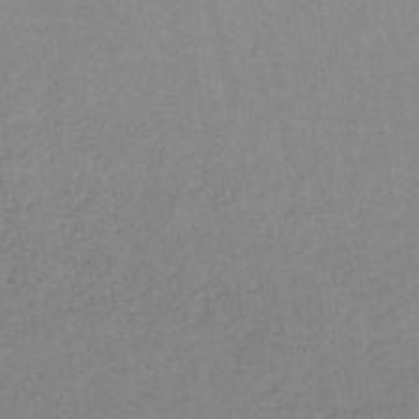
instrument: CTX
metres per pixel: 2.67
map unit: lHb
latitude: -33.5399
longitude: 65.0109
